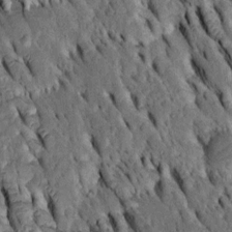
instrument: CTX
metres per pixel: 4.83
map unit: Htu
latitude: -2.9163
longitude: 150.9919
